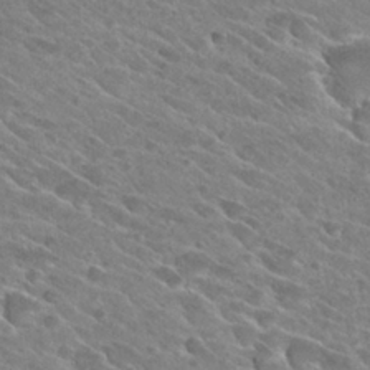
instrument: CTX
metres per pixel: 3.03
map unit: Hto
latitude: 26.3845
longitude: -41.2536
